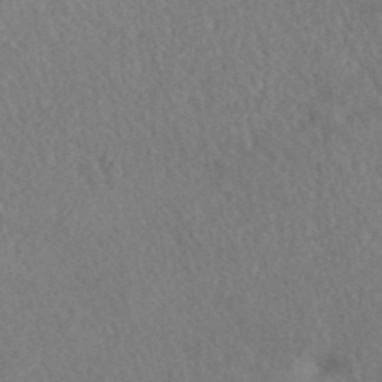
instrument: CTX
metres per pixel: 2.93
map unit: ANa
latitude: 40.8569
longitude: 18.4251
